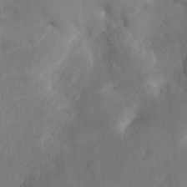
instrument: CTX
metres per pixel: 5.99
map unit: Ht
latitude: 2.6868
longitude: -26.7246
